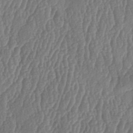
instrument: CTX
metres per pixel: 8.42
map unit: lAa
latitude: -7.4454
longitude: -129.6505
